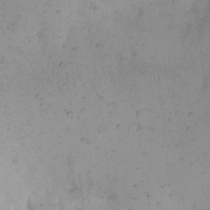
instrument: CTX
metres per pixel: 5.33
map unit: eHh
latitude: 10.6113
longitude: -62.7624
